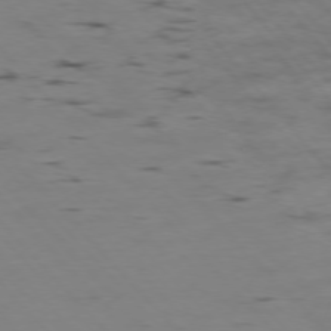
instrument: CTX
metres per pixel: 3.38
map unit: Hpe
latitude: -76.6330
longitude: -18.6112
